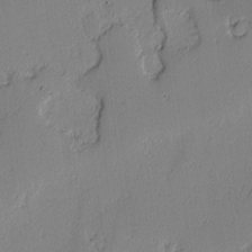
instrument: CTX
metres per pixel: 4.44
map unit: lAvf
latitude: -2.2739
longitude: -108.3467
